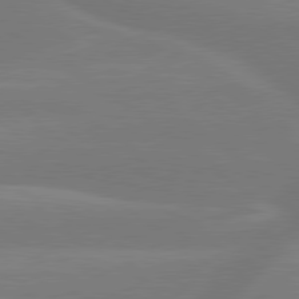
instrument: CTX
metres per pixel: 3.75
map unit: lApd
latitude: 79.6316
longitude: -148.6113
